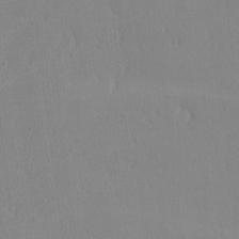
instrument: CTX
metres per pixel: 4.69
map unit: lHvf
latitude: -12.1984
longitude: -99.9717
